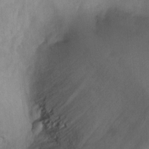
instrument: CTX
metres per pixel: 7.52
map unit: Ht
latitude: -2.0661
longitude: -32.8380
